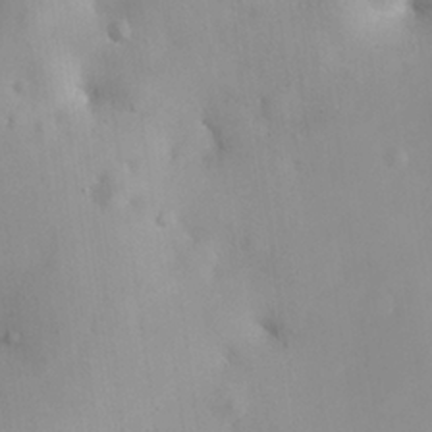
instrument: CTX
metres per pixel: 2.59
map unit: eHh
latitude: 25.5749
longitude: -64.7624
